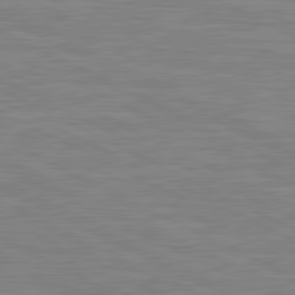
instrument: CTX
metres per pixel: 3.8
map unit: lApd
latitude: 81.2915
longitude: -169.0081
